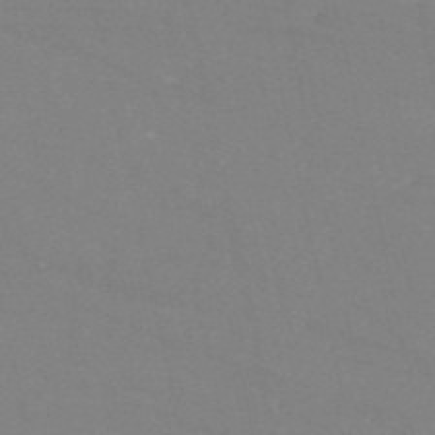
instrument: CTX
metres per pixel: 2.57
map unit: HNb
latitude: -54.5196
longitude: -37.8961
